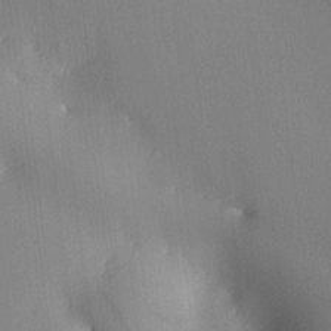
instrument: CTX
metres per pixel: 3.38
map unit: HNhu
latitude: 9.7450
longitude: 15.9745
